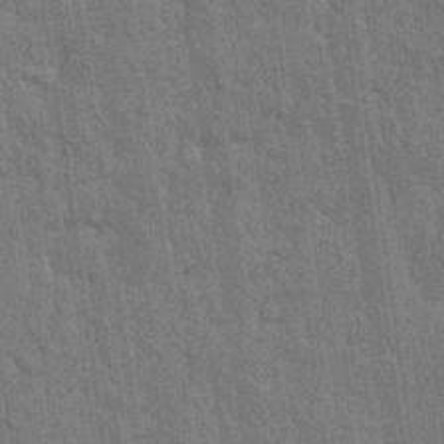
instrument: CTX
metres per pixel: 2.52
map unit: Nhu
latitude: 28.4412
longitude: -68.2901
